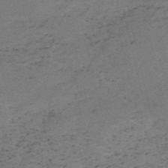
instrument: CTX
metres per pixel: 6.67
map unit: HNb
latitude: -55.0487
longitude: -42.4601
